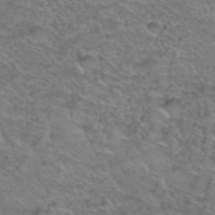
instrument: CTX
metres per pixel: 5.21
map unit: Hto
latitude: 39.3104
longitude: -43.4238
